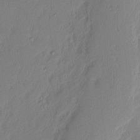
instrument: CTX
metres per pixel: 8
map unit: Nhu
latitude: 2.8947
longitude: -76.4412
